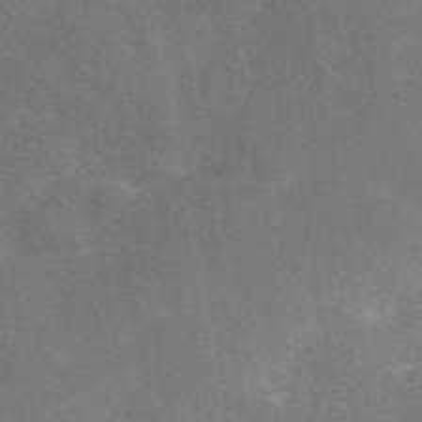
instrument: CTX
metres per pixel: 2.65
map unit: eAb
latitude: 50.1200
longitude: 115.7666
